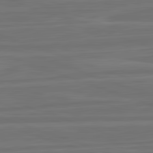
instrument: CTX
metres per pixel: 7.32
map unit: lApd
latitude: 82.5167
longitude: -175.8017
